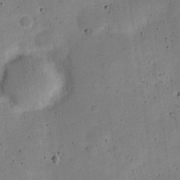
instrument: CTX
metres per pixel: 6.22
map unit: Nve
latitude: -25.2565
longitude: 105.8611
